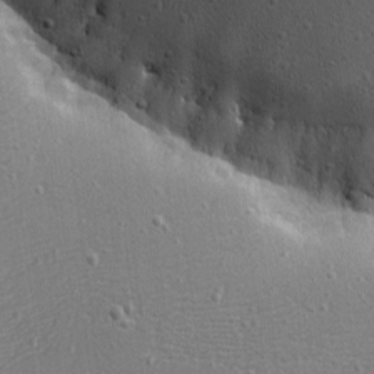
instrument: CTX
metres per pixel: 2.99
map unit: Nhu
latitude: 0.4223
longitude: -77.6127
